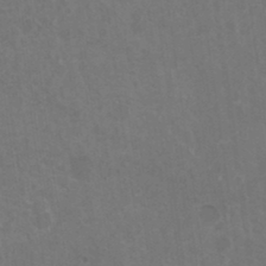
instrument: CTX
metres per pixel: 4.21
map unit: HNhu
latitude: 4.3089
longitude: -1.6316
